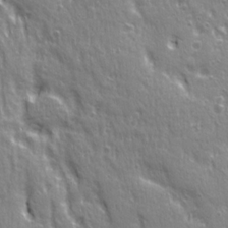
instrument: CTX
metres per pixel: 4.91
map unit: Ave
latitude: 21.8584
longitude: -135.1214
